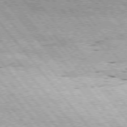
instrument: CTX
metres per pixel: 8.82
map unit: Hpe
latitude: 75.4049
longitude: -157.1592
